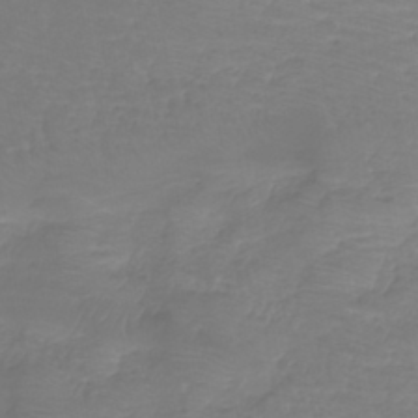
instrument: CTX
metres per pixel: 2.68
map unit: lHb
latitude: -41.2754
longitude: 65.8612
